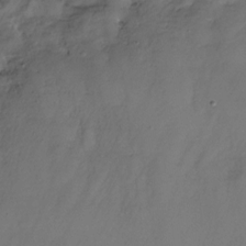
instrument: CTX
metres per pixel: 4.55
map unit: Nhu
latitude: -28.7841
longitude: -72.3846
